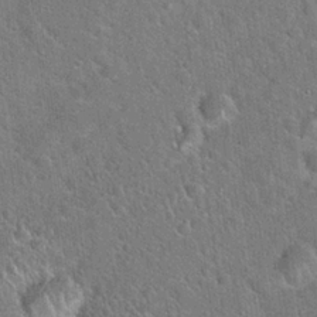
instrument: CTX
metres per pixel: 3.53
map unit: Hto
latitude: 21.2159
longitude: -51.8016
